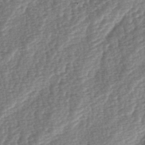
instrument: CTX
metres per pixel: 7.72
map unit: lAa
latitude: -3.3131
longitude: -127.8583
